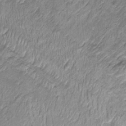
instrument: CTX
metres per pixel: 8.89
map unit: Htu
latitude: -5.8611
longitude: 158.9920
